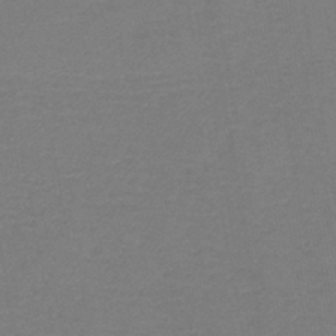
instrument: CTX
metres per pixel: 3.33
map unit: lHb
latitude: -42.3306
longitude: 76.6330
